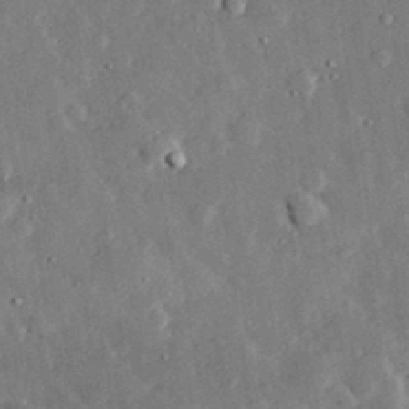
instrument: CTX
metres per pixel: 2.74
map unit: lHvf
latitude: 32.3845
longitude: -83.7449
